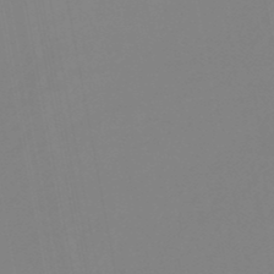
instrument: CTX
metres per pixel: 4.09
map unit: lHb
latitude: -49.5399
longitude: 74.8219
